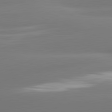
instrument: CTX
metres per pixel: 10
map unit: lApd
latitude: 81.4048
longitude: -161.8016
